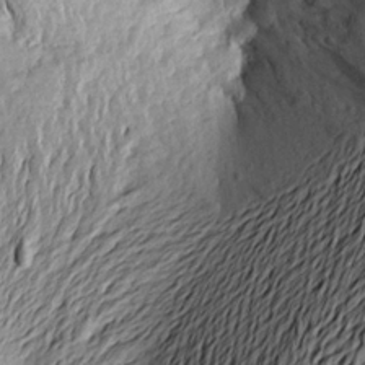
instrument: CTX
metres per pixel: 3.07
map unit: Aa
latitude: 22.9325
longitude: -149.5560
